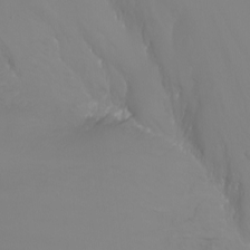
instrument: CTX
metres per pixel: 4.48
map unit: Nhu
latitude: -7.3887
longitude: -82.5356
